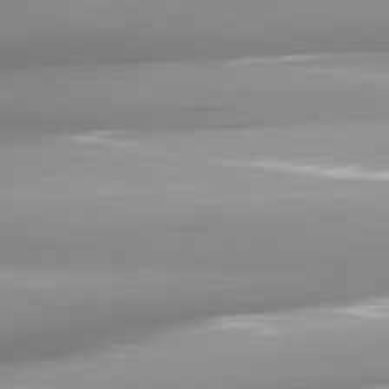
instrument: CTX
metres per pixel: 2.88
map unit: lApd
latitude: 81.9717
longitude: -146.5546
